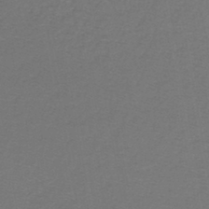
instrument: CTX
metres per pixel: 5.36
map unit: lHb
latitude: -42.5951
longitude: 62.2361
